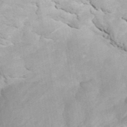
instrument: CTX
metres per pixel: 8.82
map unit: ANa
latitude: 41.7638
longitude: 52.0661
